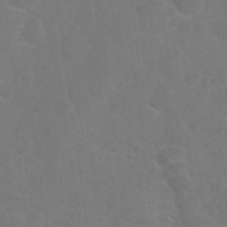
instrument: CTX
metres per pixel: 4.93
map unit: Nhu
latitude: 25.8772
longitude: -51.8394
